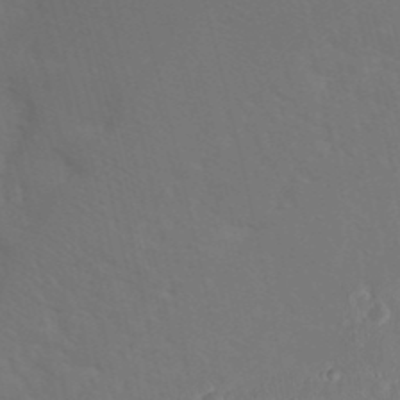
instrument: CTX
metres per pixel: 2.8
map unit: Nhu
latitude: 19.7827
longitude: -73.3104
